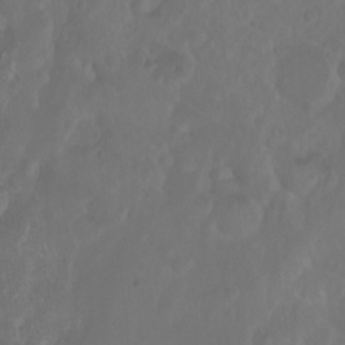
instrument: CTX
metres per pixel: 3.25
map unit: eHh
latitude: 1.1781
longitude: -55.8772
